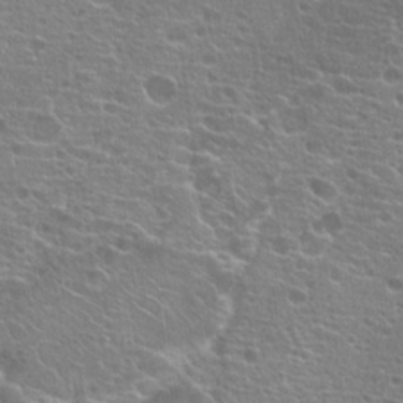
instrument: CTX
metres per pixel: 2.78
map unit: Hto
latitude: 21.2915
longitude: -40.0255
